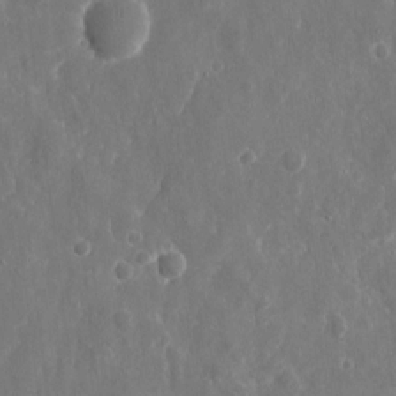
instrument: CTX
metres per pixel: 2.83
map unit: eHh
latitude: 10.0255
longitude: -71.9717
